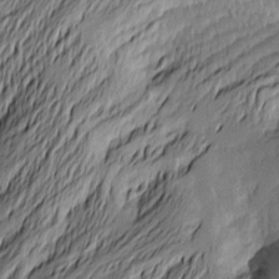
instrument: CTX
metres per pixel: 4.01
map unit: Htu
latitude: -2.7463
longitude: -176.7813
